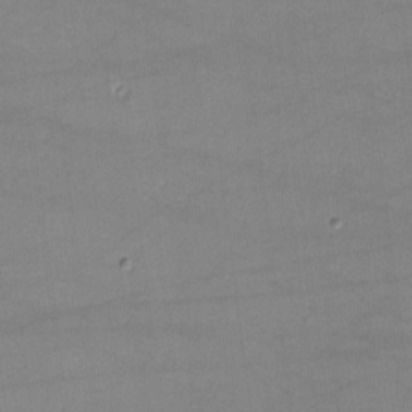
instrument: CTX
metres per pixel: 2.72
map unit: lHvf
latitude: -10.2928
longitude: -101.0648
